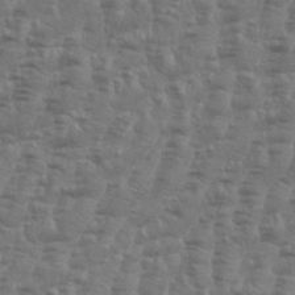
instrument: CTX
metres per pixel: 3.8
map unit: Aa
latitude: 34.6679
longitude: -136.1767
